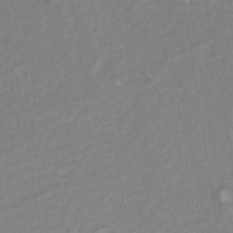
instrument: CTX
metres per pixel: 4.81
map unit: Nhe
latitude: -38.0850
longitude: -117.8961
